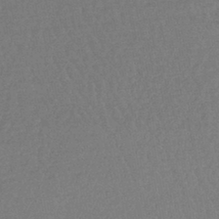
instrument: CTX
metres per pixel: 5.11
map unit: lHb
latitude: -43.2753
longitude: 73.8800
